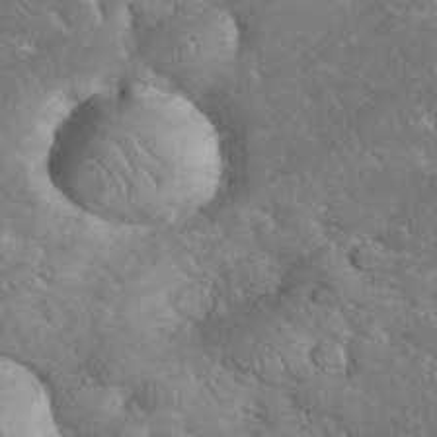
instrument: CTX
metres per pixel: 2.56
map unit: eHh
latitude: 35.5938
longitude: -64.8947
